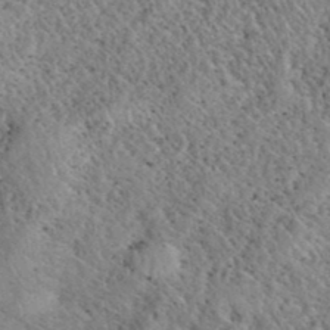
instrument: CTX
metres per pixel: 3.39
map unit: eHh
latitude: 40.4789
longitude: -56.1199
